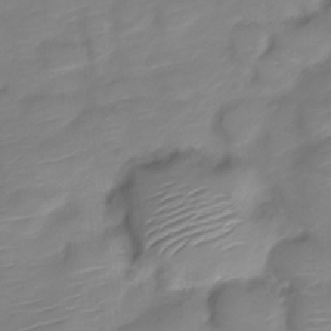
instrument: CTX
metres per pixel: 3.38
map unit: Nve
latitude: -18.5574
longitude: 107.9745
